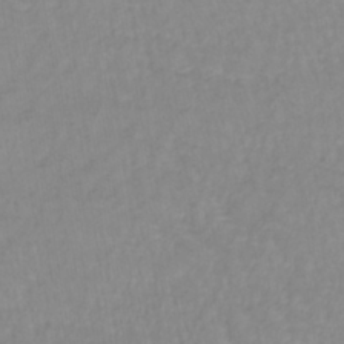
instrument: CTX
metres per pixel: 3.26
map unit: lHb
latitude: -40.5951
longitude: 65.5966
